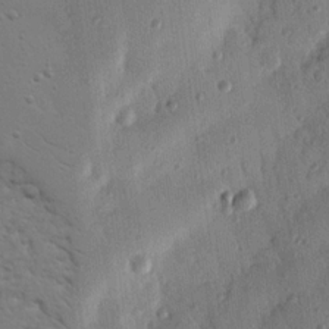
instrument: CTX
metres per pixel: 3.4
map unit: Nhu
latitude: 19.0080
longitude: -78.6491
